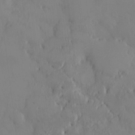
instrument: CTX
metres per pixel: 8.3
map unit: HNhu
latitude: 6.2900
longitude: 0.8030
